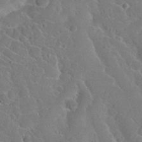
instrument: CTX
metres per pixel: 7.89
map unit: Nhu
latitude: 28.8569
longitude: -52.3845
